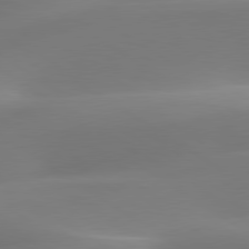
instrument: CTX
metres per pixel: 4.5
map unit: lApd
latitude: 79.7828
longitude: -92.7435
